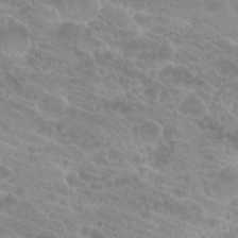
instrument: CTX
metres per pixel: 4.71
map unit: Hto
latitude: 20.3090
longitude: -37.3104
